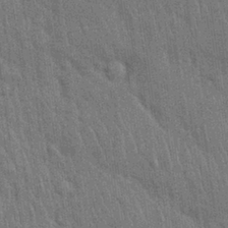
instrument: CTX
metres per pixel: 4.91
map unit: Nhu
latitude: 27.9339
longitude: -68.1767
